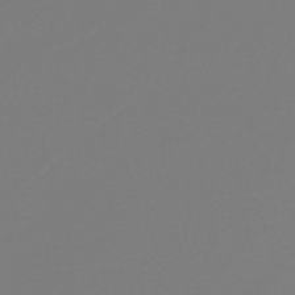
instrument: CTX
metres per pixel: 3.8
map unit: lHb
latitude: -46.4818
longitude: 75.8801
